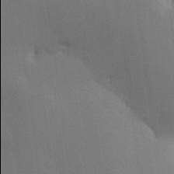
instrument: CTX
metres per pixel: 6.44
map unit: lHvf
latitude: 22.3656
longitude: 146.0094
